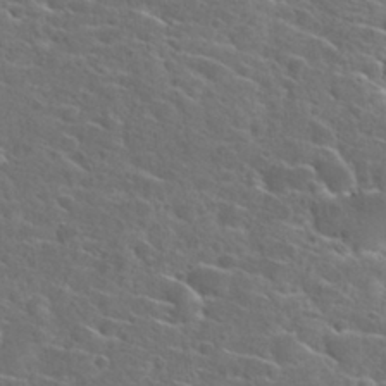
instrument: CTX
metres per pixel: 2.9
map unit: Hto
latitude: 27.6316
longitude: -46.9892
